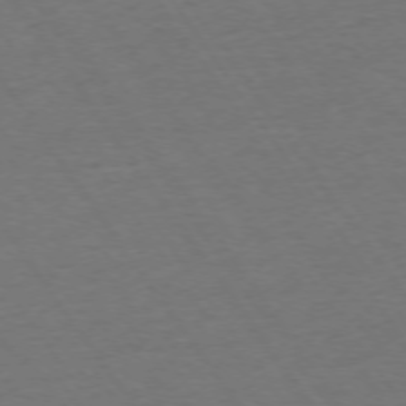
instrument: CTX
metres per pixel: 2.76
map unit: Ap
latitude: -74.9353
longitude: -90.1767
